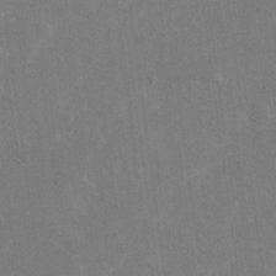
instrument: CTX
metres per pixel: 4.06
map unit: eHh
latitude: 19.6694
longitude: -64.9514
